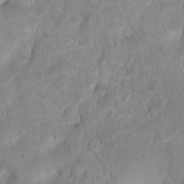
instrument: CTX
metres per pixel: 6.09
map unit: Hto
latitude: 2.3089
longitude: -36.1767
